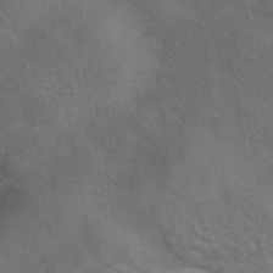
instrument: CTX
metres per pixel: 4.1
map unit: eAb
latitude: 42.2523
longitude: 108.1417
